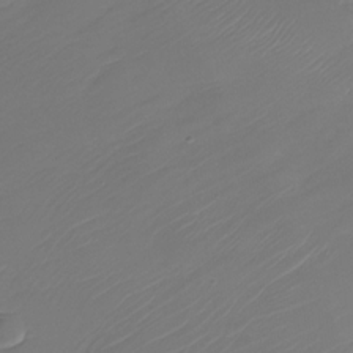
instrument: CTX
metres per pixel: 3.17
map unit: Nhu
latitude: -29.8800
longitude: -71.5182
